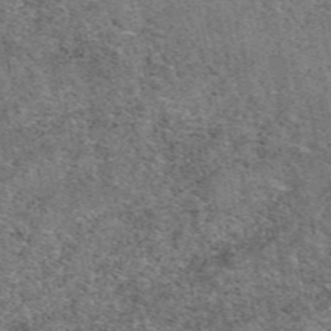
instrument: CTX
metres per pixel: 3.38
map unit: eAb
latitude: 48.7813
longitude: 116.5006
